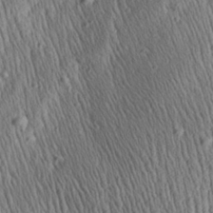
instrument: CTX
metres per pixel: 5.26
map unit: Aa
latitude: 27.7828
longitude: -140.7624
